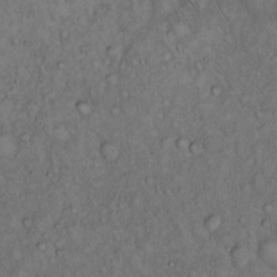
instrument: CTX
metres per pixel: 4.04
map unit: Hto
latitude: 15.7072
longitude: -57.0836
